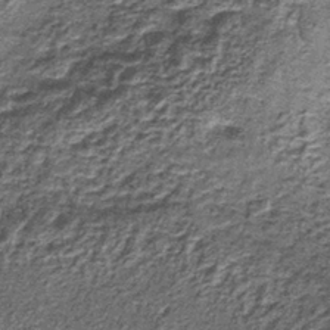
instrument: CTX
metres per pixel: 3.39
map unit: lHb
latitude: -39.3698
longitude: 64.1039
